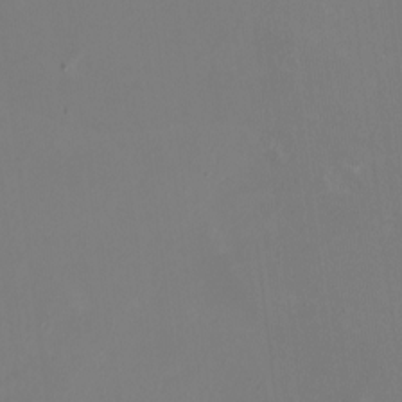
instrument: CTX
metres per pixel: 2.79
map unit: HNhu
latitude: -1.2376
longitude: -5.3293
